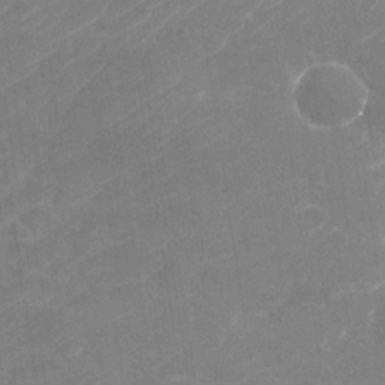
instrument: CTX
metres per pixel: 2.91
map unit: Nhu
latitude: -30.2739
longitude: -71.9906
